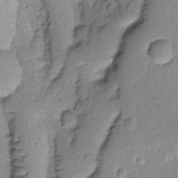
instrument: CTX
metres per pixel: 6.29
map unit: Ave
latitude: -9.0486
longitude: -119.4048
